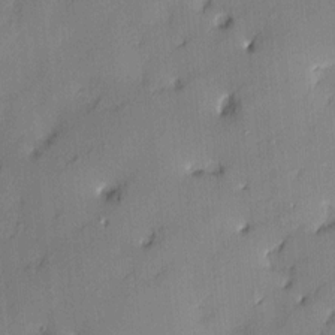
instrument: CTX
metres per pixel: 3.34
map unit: Nve
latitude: -8.1417
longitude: 175.1809
